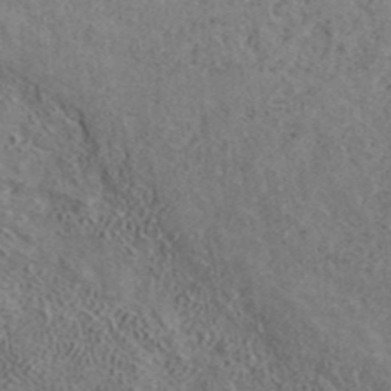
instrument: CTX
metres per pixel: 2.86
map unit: ANa
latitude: 40.9891
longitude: 20.3684
